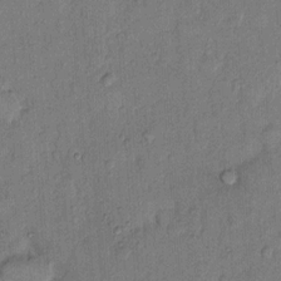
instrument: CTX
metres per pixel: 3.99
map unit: Hto
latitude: 9.8395
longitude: -61.6127
